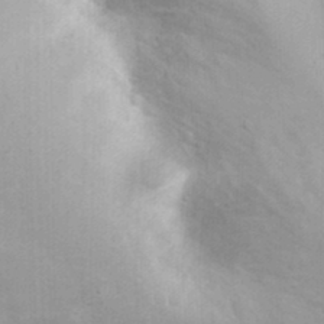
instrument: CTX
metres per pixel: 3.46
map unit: Nhu
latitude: 23.8772
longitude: -61.9339
